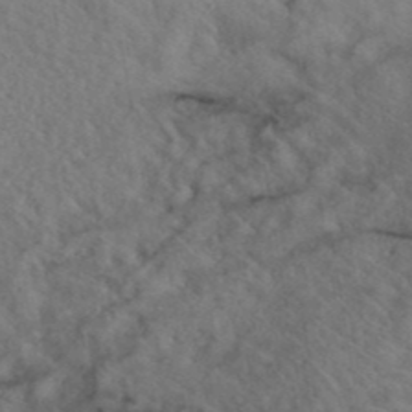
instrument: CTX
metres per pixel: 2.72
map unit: ANa
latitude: 40.8757
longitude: 18.4818
